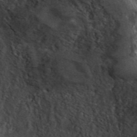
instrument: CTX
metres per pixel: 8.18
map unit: ANa
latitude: 44.6112
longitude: 30.1039
